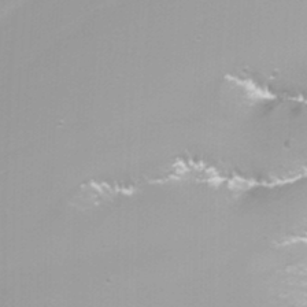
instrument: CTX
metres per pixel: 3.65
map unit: Nhu
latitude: -7.7666
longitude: -75.2159
